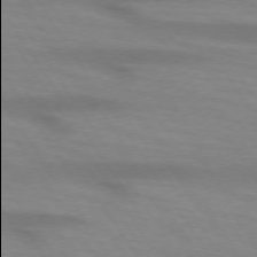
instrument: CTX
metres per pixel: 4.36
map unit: lApd
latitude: 73.5560
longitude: -53.9906
